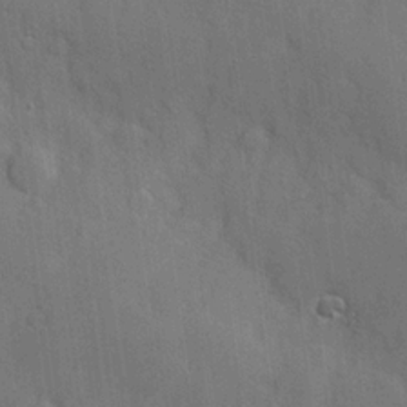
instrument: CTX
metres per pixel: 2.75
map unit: Hve
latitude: 18.6679
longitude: 151.1242
